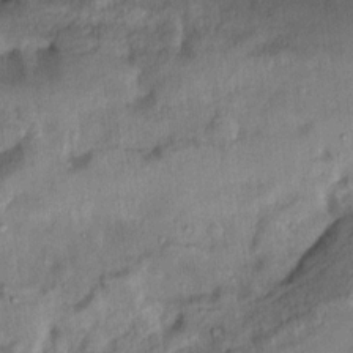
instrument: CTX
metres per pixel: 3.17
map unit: Nhu
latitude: 11.9906
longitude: -27.5560
